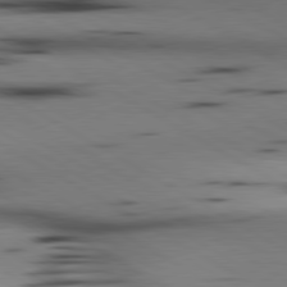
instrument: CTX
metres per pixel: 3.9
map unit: lApd
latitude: 80.3467
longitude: 160.0283
